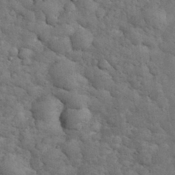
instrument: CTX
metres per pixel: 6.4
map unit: eHh
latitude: 33.7639
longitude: -67.3859
